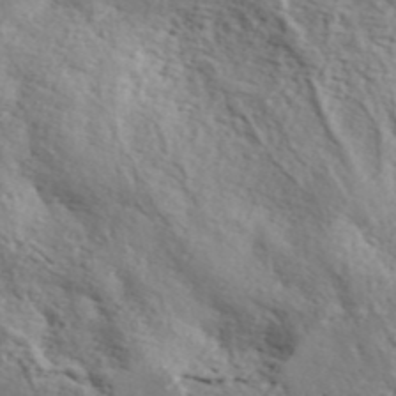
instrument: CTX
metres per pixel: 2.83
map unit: ANa
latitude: 43.2537
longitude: 46.5384
